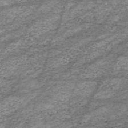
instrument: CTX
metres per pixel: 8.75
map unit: HNhu
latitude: -47.1431
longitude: 28.4251
